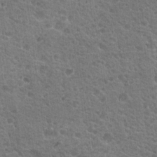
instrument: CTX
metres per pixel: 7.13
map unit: Hto
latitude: 19.7827
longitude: -33.9906
